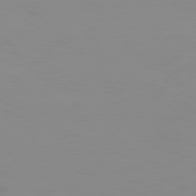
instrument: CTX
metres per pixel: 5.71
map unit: Ap
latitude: -79.4643
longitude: -93.9717
